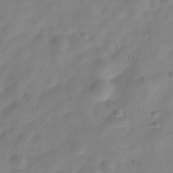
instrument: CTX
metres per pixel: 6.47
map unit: Hve
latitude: -29.9745
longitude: 94.7841
